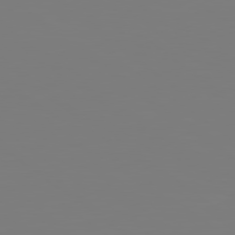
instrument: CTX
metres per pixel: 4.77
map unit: lApd
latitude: 79.1403
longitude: -174.9892
